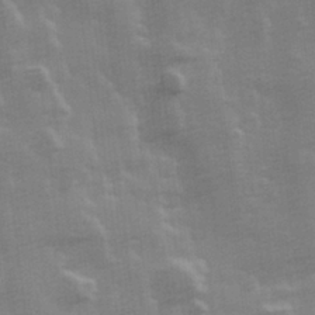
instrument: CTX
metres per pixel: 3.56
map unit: Hve
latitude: 26.4979
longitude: 146.7463
